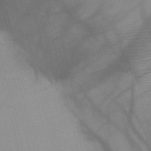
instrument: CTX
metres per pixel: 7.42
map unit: HNb
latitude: -45.8611
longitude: -41.7260
